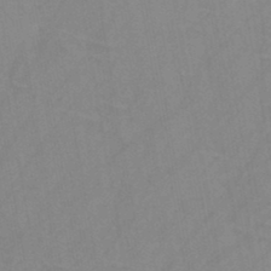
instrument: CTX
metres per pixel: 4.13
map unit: HNb
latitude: -44.9164
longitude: -40.8002
